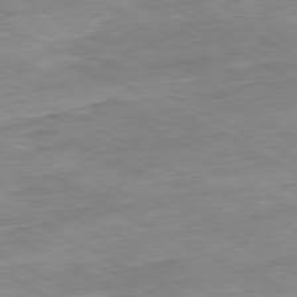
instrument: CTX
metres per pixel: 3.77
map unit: Ap
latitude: -80.7274
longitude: -80.9136
